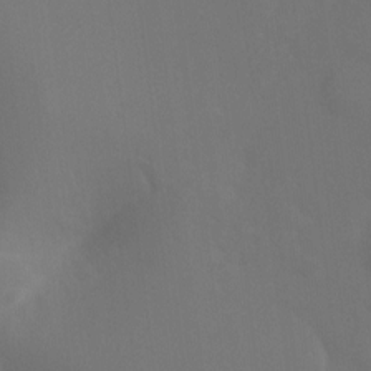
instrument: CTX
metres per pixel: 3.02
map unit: Ht
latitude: -10.1606
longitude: -33.8016
